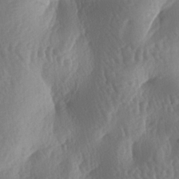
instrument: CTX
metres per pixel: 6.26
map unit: lAa
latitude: -6.9352
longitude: -128.2522
